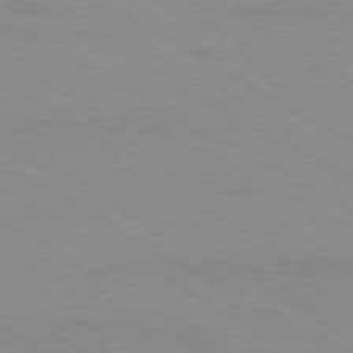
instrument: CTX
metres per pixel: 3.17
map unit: Ap
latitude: -76.1984
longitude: -76.0255
